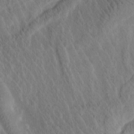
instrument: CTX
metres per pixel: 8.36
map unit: Htu
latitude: -3.2753
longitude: 167.1053
